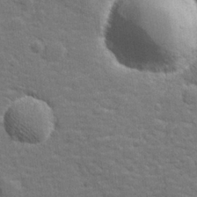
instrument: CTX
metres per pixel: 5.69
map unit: lHvf
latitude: 26.2523
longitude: 142.5195
